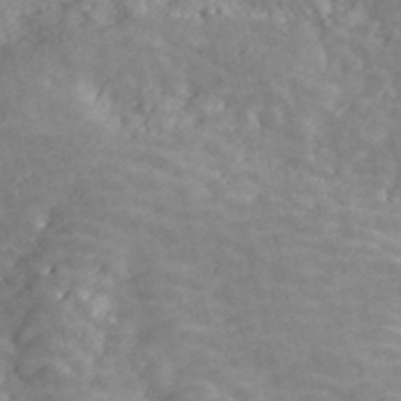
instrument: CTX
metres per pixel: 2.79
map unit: ANa
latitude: 42.6491
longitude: 47.4265
